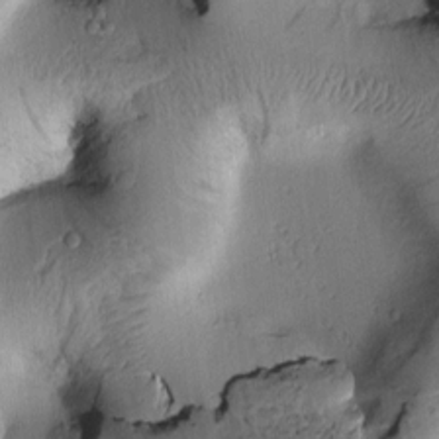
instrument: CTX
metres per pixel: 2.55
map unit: Htu
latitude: 2.4601
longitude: 177.2565
